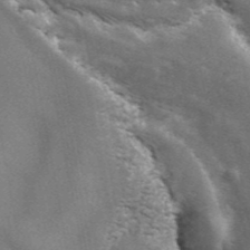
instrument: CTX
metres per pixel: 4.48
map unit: ANa
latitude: 43.5938
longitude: 45.9556
